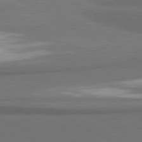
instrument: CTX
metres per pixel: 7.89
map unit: lApd
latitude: 81.4237
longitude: 175.5210
